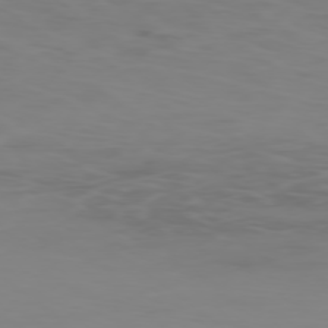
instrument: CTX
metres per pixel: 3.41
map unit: Ap
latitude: -78.2172
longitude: -79.9339
